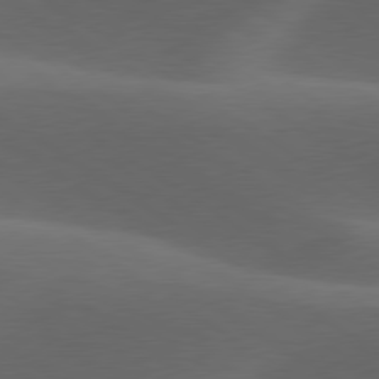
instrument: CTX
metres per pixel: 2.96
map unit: lApd
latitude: 79.3671
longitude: -50.2711
